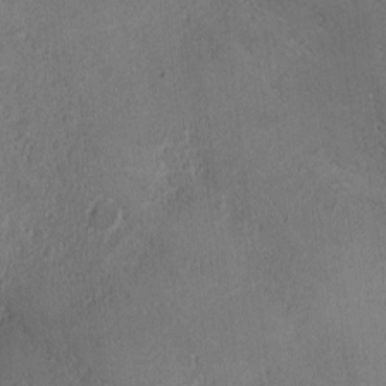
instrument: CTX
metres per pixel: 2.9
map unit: Ave
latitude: -7.9556
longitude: -121.6694
